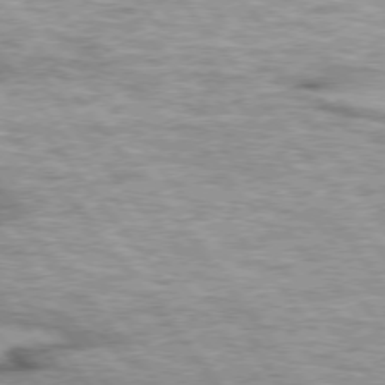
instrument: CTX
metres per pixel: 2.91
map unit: lApd
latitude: 75.0647
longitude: -48.6868
